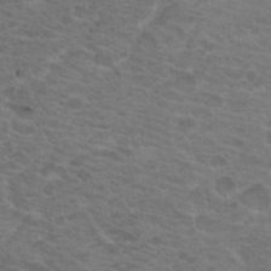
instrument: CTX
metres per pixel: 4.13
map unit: Nhu
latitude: 18.3467
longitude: -32.0822
